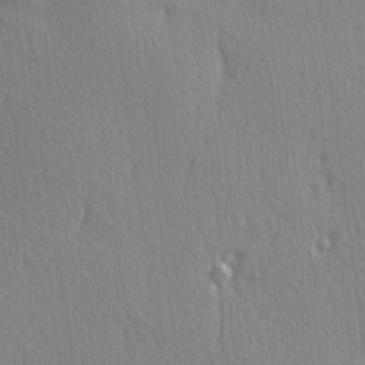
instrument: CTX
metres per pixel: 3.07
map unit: Ave
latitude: 3.2726
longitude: -112.4601
